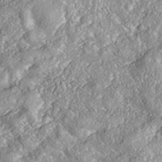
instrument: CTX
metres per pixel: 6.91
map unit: Nhe
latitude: -37.5210
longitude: 138.0850
